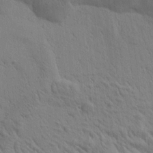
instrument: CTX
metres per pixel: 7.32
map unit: Htu
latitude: 0.8758
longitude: 174.9163
